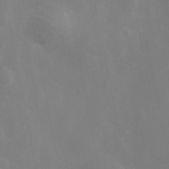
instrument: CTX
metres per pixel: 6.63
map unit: Hve
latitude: 33.2915
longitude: 150.5952
